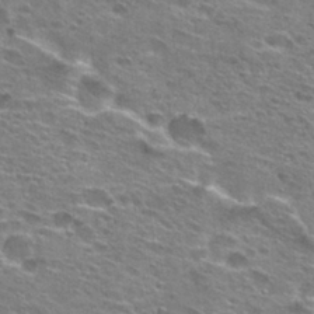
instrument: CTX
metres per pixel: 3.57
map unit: Hto
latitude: 27.0270
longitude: -47.4994
